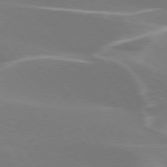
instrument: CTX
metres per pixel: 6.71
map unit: lApd
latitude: 75.5560
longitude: -62.5357
